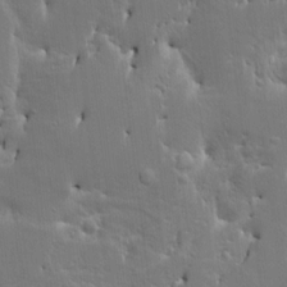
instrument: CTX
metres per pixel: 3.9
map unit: HNhu
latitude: 4.5168
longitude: 3.9745
